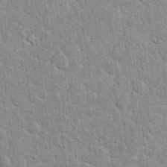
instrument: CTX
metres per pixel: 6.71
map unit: Hto
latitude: 14.2145
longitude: -34.0633
